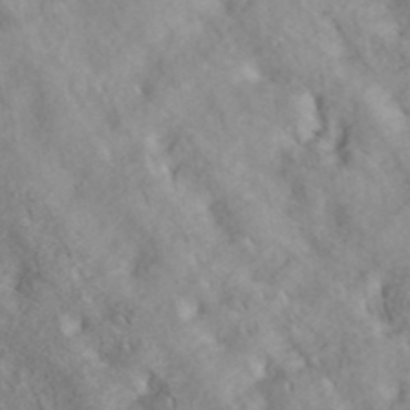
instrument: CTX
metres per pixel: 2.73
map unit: ANa
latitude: 40.3278
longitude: 28.1417
